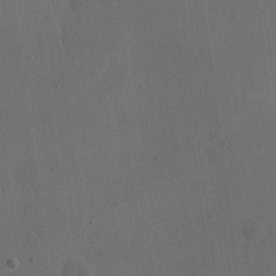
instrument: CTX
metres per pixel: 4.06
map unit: eHh
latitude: 18.7435
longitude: -65.4615
